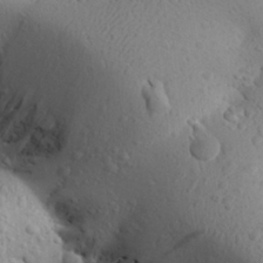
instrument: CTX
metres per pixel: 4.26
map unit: Aa
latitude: 27.1781
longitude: -143.2537
